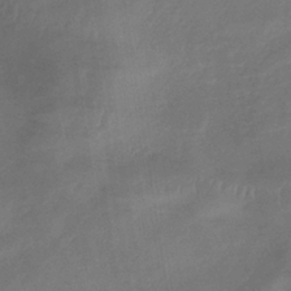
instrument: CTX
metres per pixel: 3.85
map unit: lHb
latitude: -34.8975
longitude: 67.6155
